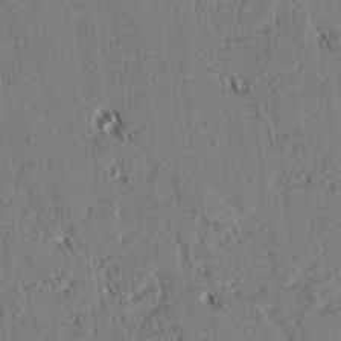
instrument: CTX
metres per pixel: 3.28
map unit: lAvf
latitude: 2.7057
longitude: -105.7639
